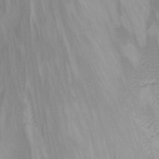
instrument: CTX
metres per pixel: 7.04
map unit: Nhu
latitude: -8.3684
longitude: -67.4993
